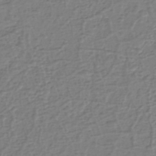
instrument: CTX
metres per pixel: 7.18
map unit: eHh
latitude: -39.9367
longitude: -27.4804
